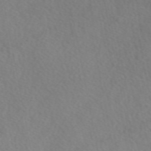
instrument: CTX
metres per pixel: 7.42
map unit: eAb
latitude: 48.0444
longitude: 117.6532
